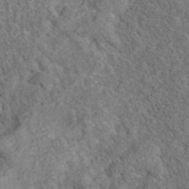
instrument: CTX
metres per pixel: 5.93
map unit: eAb
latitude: 36.2523
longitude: 112.8030
